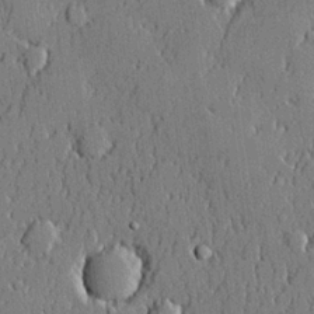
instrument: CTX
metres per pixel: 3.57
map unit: lHvf
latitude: 21.0270
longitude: 143.7855
